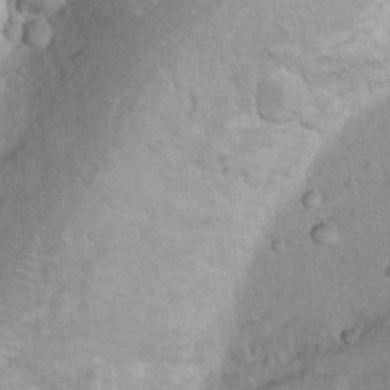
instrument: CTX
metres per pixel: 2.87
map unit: Nhu
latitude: 13.6883
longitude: -28.5734
